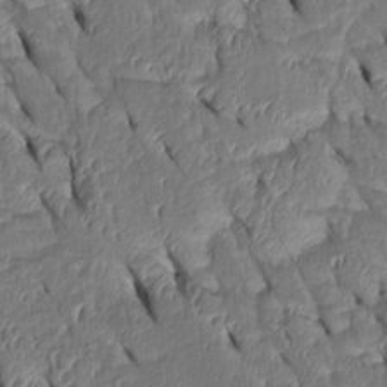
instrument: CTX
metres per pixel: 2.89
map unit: Htu
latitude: 1.3670
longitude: 148.7652
